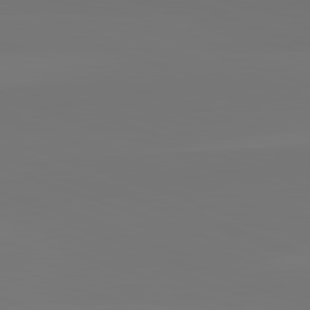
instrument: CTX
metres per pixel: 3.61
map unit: lApd
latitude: 82.5923
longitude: 153.9367
